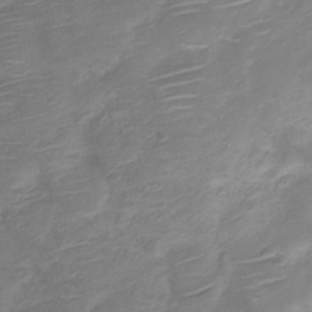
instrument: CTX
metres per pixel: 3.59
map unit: Nve
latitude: -19.8611
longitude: 105.9745
